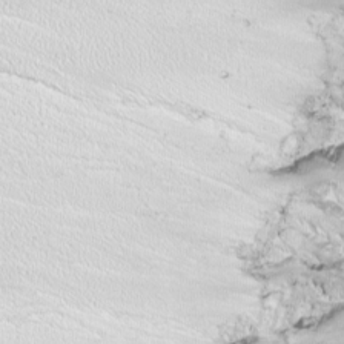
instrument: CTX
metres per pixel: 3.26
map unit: Nhu
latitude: -8.2550
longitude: -71.0836
